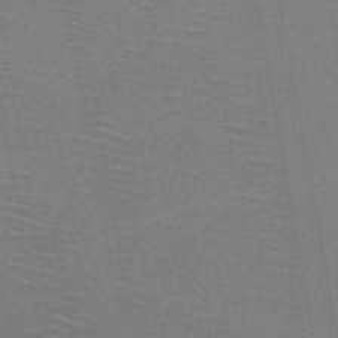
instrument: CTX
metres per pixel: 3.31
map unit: HNb
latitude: -46.4818
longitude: -39.9150
